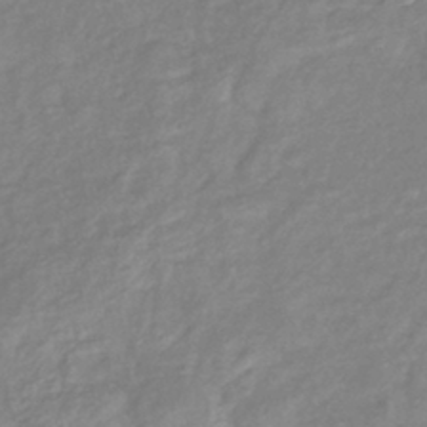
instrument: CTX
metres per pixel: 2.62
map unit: eHb
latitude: -40.2928
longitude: 81.6344
